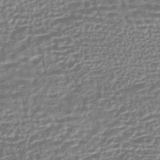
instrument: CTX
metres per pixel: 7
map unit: HNhu
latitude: -43.6154
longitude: 106.5952
